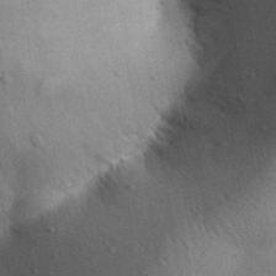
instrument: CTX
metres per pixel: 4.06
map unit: Aa
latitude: 31.9339
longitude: -145.3104
